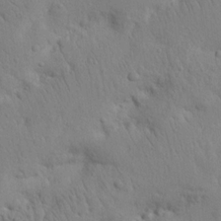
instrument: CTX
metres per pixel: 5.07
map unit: Nhu
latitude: 16.9703
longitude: -75.2726
